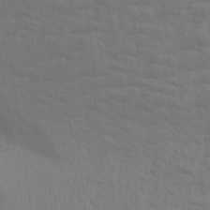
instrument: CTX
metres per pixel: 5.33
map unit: Aa
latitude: 30.3468
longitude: -135.2159
